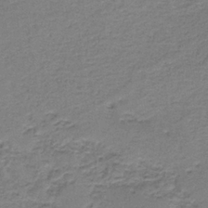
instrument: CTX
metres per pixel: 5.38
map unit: HNb
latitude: -36.4818
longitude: 53.9745
